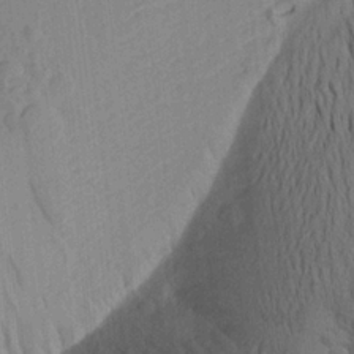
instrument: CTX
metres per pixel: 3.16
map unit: Aa
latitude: 21.3293
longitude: -148.5735
